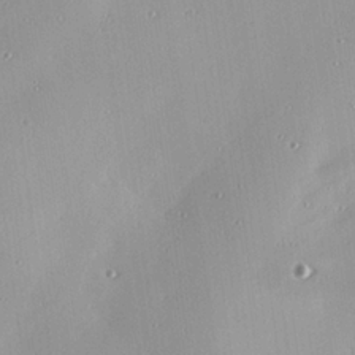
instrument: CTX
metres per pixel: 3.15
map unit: eHh
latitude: 24.3278
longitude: -89.6694
